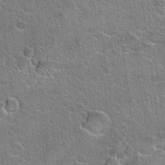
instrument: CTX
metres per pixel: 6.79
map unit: Hto
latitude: 19.4615
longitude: -49.3104
